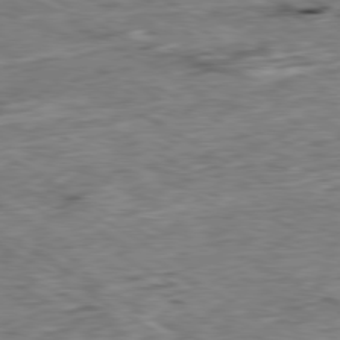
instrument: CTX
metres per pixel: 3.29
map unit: Ap
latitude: -80.1984
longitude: -84.0255
